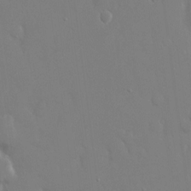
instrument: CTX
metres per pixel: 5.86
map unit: eHh
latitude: 14.7058
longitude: -71.4804
